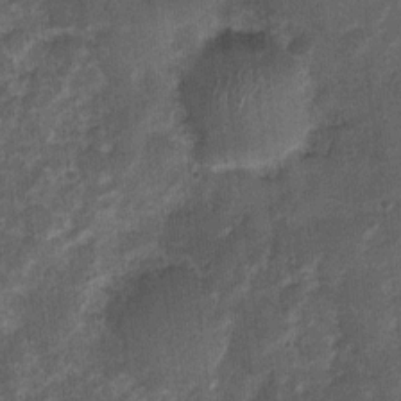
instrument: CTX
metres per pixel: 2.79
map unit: Nhu
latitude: 3.3481
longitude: -16.6679
